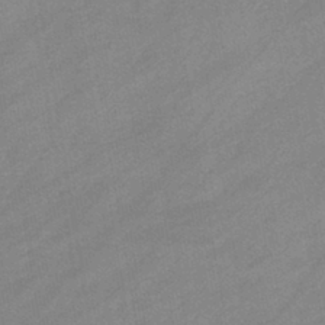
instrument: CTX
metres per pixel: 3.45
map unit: eHb
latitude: -41.2943
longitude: 83.9367
